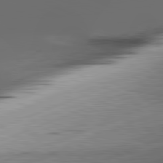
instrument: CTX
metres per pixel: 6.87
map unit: lApd
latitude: 81.8961
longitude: -165.6505
